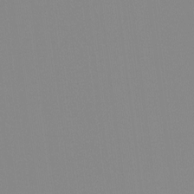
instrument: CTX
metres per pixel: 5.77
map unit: Hto
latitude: -8.1228
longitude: -49.4615
